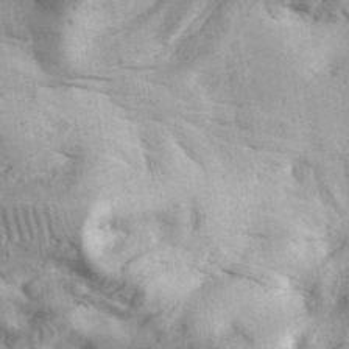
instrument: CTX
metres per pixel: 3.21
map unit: eHh
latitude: 34.9891
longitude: -68.5924
